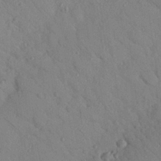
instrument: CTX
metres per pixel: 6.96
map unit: Nhu
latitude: 23.6127
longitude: -74.7813
